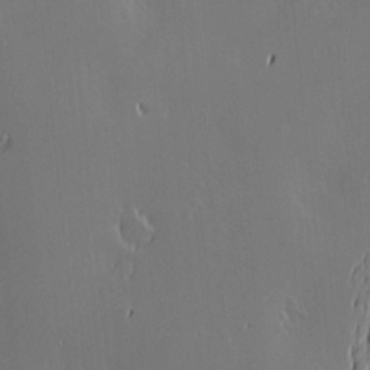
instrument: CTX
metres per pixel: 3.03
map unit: Nve
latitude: -9.6533
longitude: 173.7100
